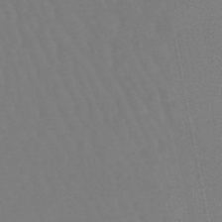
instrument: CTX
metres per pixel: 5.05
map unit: lHb
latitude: -47.0675
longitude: 77.8800
